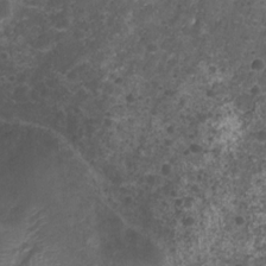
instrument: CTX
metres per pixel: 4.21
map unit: Nhu
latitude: 2.7057
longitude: -15.6883
